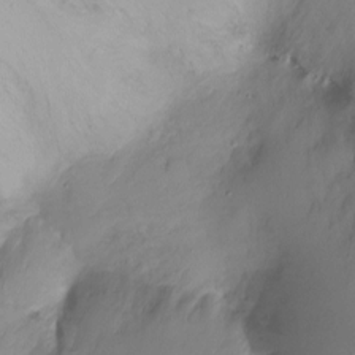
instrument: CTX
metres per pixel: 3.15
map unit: Ht
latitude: -10.8408
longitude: -39.8205
